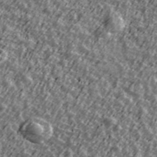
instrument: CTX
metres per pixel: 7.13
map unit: Ave
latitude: 42.3656
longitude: -113.4804
